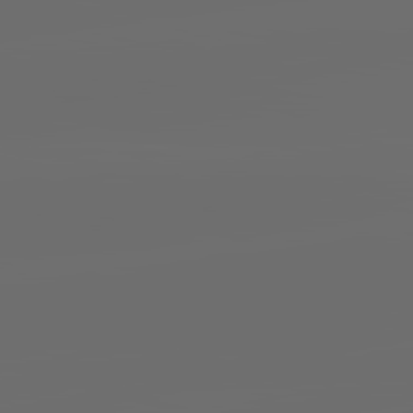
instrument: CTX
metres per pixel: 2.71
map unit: lApd
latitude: 83.8394
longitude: -129.1970
